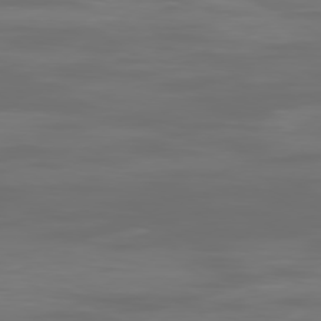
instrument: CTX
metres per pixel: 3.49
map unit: Ap
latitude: -79.8044
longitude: -94.0633
